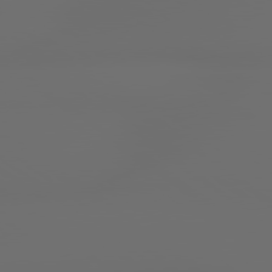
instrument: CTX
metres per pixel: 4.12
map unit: lApd
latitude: 79.3860
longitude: -138.6301
